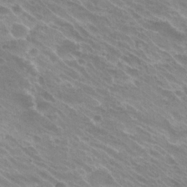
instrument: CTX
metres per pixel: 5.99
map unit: Hto
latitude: 25.8772
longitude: -36.4979
